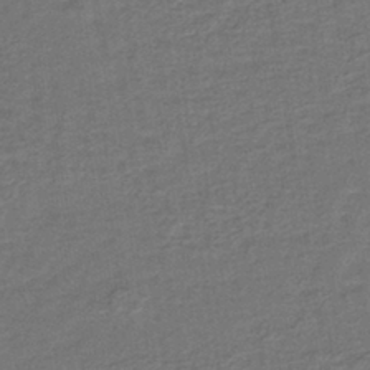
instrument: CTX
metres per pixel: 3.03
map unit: lHb
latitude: -39.8045
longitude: 58.5195
